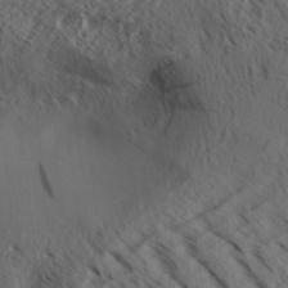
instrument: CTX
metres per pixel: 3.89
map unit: Aa
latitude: 32.2900
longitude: -140.7057
